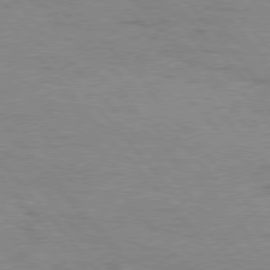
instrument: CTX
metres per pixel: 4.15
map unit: Hpe
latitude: 76.1766
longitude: -157.4426
